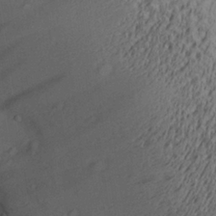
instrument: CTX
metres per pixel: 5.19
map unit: Aa
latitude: 27.0270
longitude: -135.2537
